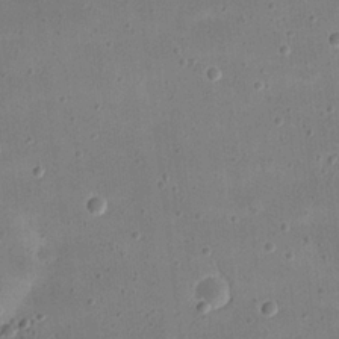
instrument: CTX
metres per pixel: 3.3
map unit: eHh
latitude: 20.7058
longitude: -63.6127
